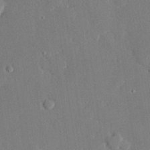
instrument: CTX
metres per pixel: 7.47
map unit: eHh
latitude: 28.5357
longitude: -80.7624
